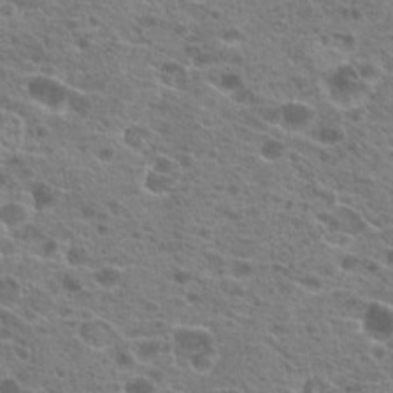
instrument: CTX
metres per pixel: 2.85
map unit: Hto
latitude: 20.5168
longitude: -41.6315
